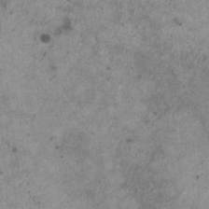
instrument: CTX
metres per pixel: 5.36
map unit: HNhu
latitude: 0.4601
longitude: 4.0094
